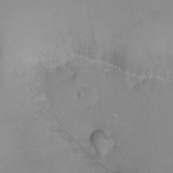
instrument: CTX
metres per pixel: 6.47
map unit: Ht
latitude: -7.1242
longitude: -34.7624
